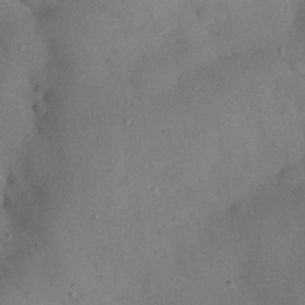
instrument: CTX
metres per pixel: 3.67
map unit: Nhu
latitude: 26.2901
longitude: -72.8380
